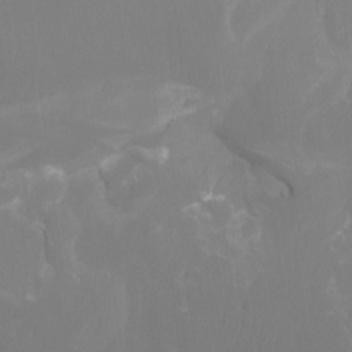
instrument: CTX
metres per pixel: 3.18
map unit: Ht
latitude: -15.8801
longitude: -49.9528
